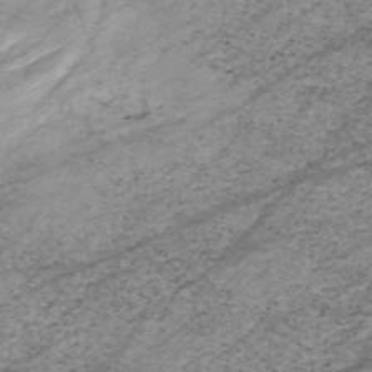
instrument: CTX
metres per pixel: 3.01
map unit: HNhu
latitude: -47.1431
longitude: 28.3306
